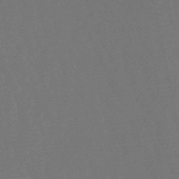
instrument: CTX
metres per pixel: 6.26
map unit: lHb
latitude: -47.8233
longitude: 80.5574
